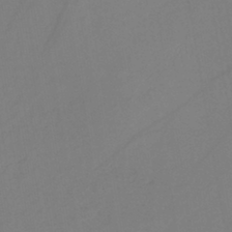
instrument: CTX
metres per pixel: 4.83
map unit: lHb
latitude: -41.1431
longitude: 77.4454
